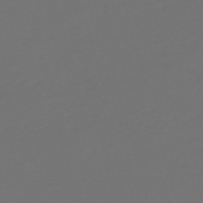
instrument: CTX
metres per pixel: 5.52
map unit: Nve
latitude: -59.3887
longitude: 56.7841
